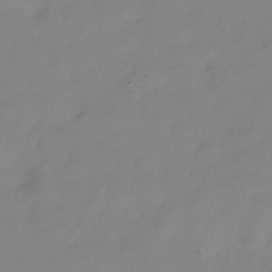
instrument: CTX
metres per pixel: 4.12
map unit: Hve
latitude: -31.7099
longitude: 89.9367
